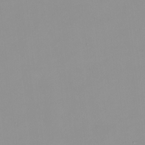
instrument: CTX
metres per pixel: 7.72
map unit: HNhu
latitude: -0.1417
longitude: -5.8394
